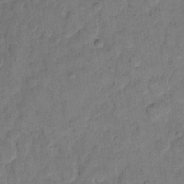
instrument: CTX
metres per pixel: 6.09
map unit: eHh
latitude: 11.9339
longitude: -65.0836
